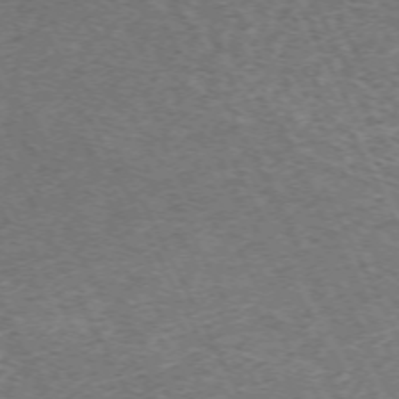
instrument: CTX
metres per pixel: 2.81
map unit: Hpe
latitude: -71.0487
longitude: 11.6533
